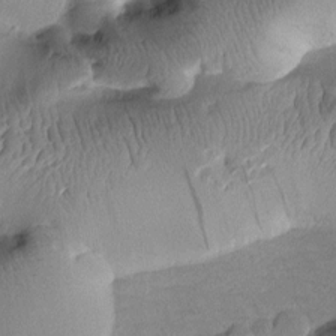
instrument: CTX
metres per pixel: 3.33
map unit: Htu
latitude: 2.3278
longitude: 177.3888
